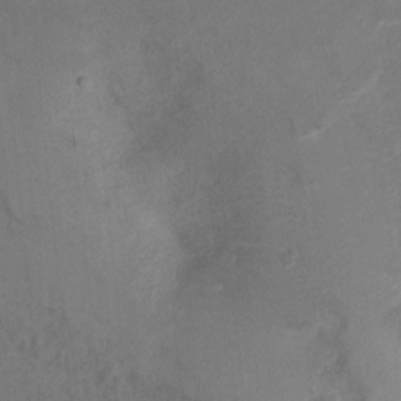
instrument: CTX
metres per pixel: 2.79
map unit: Ht
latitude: -2.4440
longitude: -32.6302
